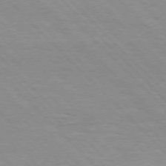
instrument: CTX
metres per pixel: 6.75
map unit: Hpe
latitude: 76.6112
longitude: -155.0080
